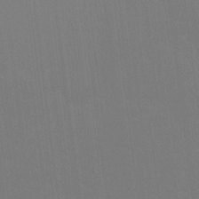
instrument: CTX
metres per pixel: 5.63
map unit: Ht
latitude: -10.3684
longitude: -38.6868
